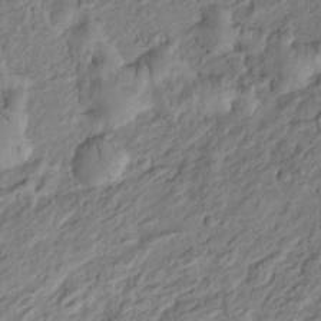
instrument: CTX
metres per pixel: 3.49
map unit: Htu
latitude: -3.8422
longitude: 157.4643
